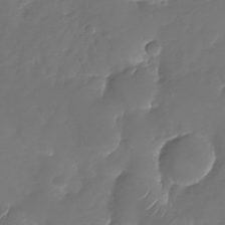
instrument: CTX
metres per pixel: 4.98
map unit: Nhu
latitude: -28.1417
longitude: -68.2145
